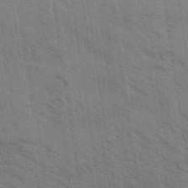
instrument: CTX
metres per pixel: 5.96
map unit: Aa
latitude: 32.3089
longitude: -139.9528
